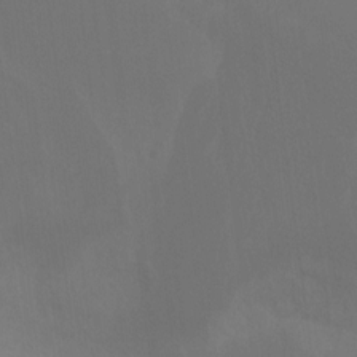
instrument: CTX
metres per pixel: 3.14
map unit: Hto
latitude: -10.6141
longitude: -40.5734
